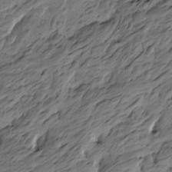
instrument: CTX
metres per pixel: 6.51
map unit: Htu
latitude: -5.7666
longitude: -178.4034
